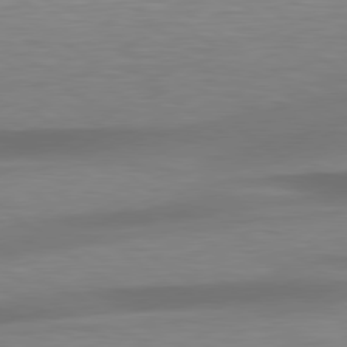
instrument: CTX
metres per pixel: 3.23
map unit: lApd
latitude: 79.4238
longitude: -91.7639
